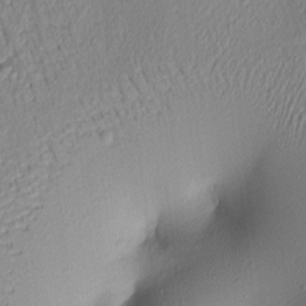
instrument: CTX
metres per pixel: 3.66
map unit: lAa
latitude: 3.2159
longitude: -116.0633
